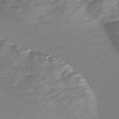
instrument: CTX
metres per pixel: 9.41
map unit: Nve
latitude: -57.9178
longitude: 57.5210
